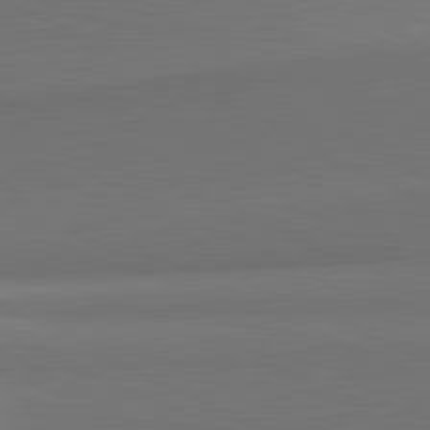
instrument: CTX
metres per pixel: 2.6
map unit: lApd
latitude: 81.7639
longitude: 154.8786
